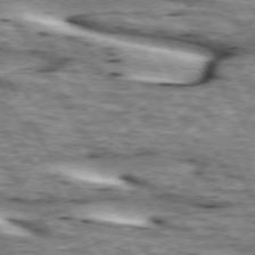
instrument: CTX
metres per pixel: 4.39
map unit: lApd
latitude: 73.5749
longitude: -55.5938
